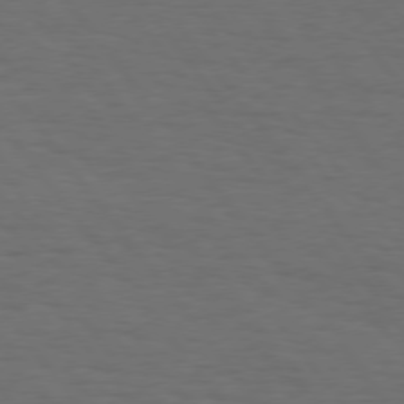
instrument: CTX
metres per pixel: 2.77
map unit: Hpe
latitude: 75.3860
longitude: -130.9703
